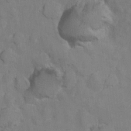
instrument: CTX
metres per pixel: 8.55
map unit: Nhu
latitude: 10.3845
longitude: -27.3860
